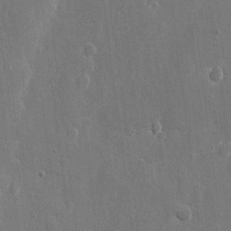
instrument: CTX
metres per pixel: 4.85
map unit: eHh
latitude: 10.7246
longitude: -70.3278
